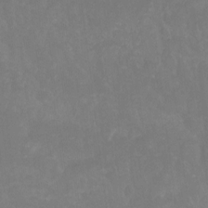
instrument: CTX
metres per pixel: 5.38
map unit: Hto
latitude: -8.0661
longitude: -50.8947
